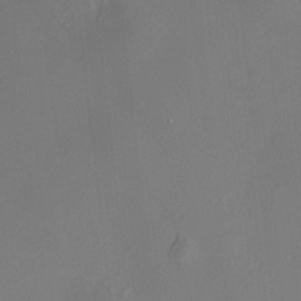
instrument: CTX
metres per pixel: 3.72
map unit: HNhu
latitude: 7.8772
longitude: 12.1228
